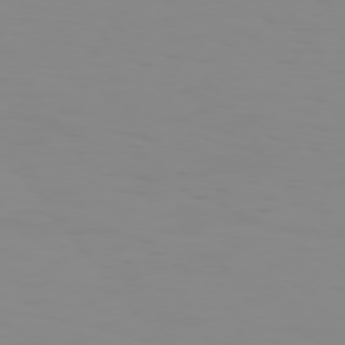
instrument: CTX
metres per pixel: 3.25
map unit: Hpe
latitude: 74.5357
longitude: -127.6694
